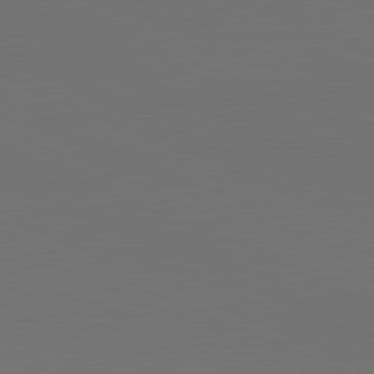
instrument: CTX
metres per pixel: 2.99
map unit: lApd
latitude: 81.5560
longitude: 147.1242
